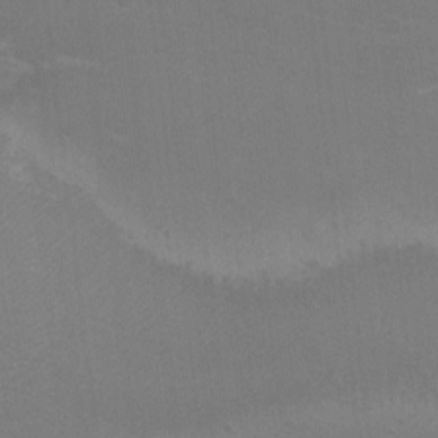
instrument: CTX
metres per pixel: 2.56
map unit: eHh
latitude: -5.4265
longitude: -79.0459
